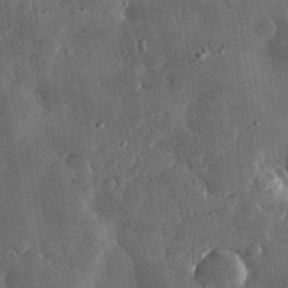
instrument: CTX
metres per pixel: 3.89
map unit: lHvf
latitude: 31.8584
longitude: -88.5735
